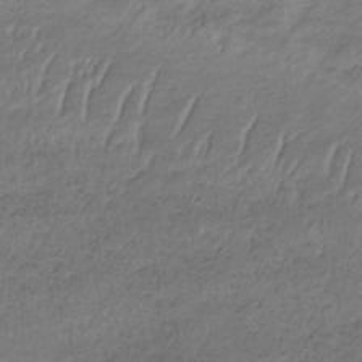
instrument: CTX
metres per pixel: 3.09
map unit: lHb
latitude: -32.7652
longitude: 68.7274
